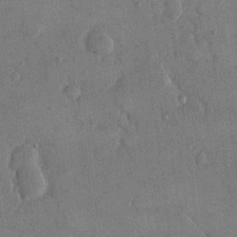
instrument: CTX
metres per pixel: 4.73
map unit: eHh
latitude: 15.1970
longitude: -68.0822
